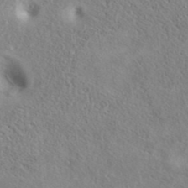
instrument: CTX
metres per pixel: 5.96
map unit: eAb
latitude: 40.8380
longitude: 105.0297
